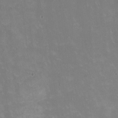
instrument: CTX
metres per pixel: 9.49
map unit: HNhu
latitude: -1.0109
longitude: -3.8394
